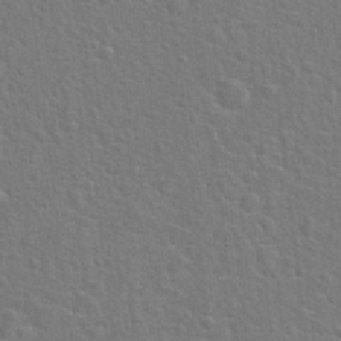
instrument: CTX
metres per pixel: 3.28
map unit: Hto
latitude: 22.6112
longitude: -47.3104
